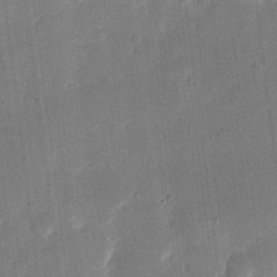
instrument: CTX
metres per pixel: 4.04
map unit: eHh
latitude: 11.5938
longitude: -68.6491
